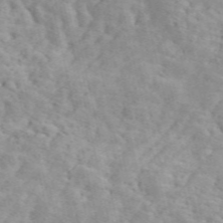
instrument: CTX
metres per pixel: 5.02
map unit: ANa
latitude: 49.6127
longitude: -81.7827
